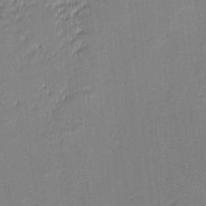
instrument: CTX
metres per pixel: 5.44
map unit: eHh
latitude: -3.1242
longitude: -82.2333
